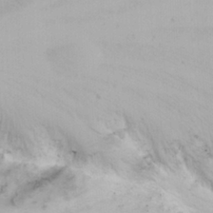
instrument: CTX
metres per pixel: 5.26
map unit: Nhu
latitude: -6.2361
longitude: -67.1403
